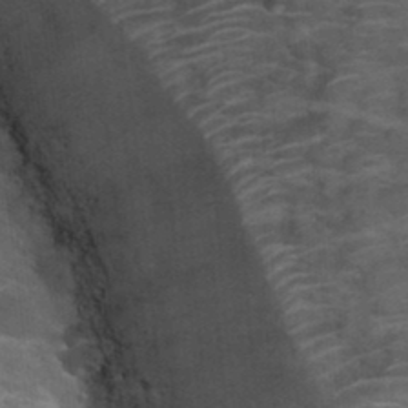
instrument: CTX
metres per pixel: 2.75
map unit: Nhu
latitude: 31.7828
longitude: -50.2333
